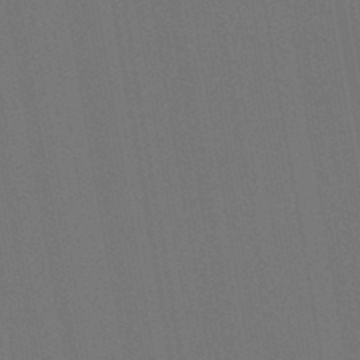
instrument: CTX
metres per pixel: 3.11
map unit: lHb
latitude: -47.3509
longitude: 72.9541
